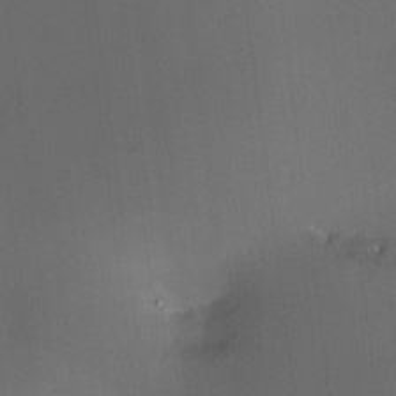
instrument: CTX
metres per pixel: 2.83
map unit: HNhu
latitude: 8.6302
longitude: 10.2362
